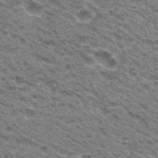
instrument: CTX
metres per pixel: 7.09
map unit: Hto
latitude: 31.5183
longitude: -46.8191
